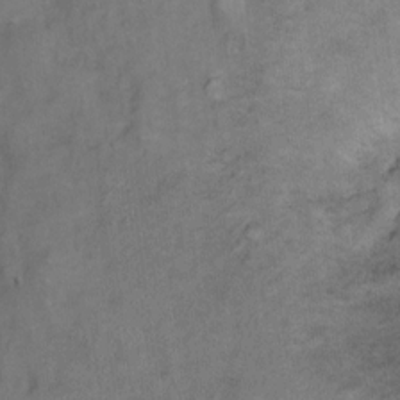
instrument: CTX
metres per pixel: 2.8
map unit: Ht
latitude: 8.4979
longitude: -38.3845
